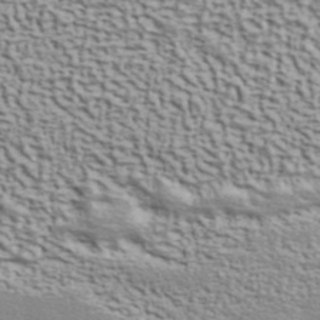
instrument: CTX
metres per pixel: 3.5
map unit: ANa
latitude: 40.7813
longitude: 29.5210
